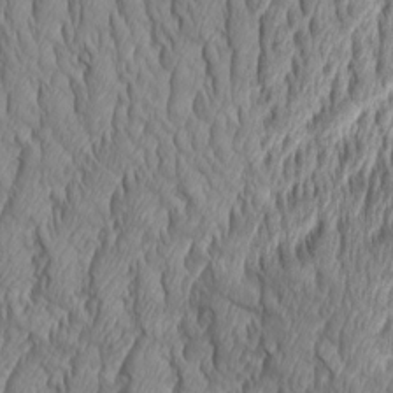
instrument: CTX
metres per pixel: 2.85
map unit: Aa
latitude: 9.0459
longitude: -129.2537
